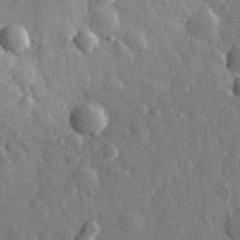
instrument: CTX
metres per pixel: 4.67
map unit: eHh
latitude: 33.0836
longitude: -80.3845
